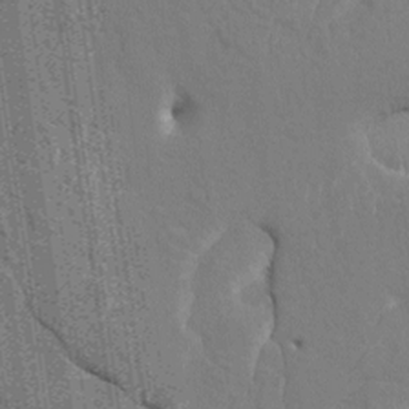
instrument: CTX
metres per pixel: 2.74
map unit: HNhu
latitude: 4.1956
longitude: -8.0633
